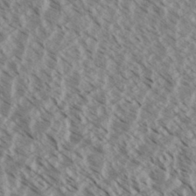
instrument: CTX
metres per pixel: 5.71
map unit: eHh
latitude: 34.2900
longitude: -140.3467
